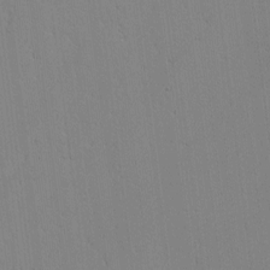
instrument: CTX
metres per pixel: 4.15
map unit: lAvf
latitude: -1.5777
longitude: -105.8395
